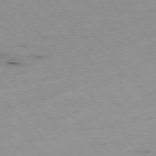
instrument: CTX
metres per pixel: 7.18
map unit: Ap
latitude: -77.4832
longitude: -60.9513
